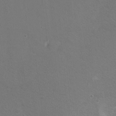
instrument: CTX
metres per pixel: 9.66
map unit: Hto
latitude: 9.1214
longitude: -30.8002
